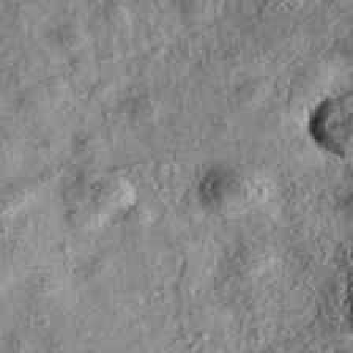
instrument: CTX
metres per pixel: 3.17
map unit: eAb
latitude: 37.4048
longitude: 107.9178
